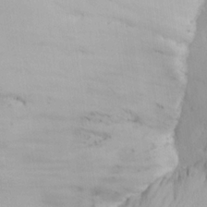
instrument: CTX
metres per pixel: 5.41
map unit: Aa
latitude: 23.4993
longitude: -127.4427
